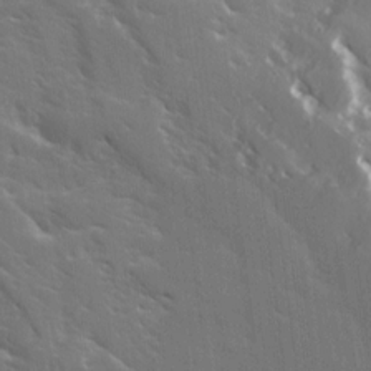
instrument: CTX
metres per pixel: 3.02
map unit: Ave
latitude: 15.9339
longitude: -130.2901
